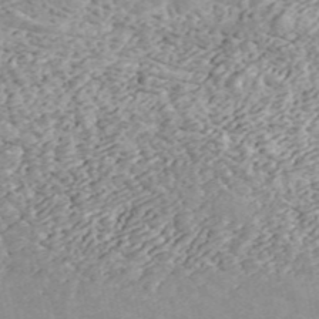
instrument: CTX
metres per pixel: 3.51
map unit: ANa
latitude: 44.3278
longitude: 46.5384
